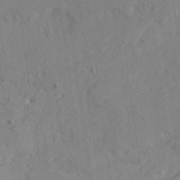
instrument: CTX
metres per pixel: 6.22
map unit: Ave
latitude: 22.2145
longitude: -130.8002
